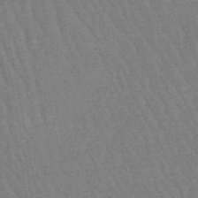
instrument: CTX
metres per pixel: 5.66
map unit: eHb
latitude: -46.2928
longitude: 80.3873
